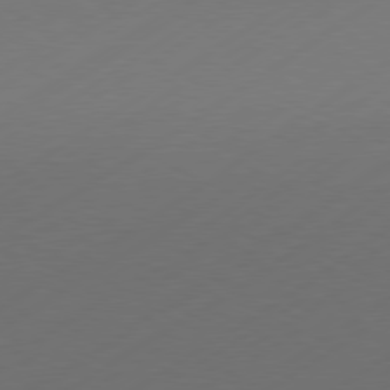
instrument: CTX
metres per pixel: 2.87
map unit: Hpe
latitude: -80.8597
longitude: 14.8786
